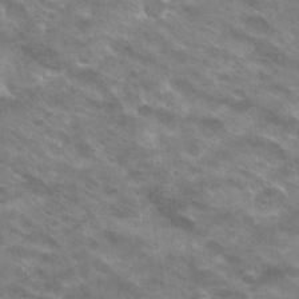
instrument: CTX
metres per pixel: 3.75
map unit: Hto
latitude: 30.3657
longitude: -43.1970
